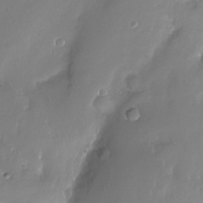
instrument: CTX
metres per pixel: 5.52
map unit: Ht
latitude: -16.6141
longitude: -44.7813
